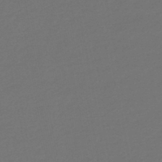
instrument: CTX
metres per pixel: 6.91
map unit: HNb
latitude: -47.4265
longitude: 57.1242
